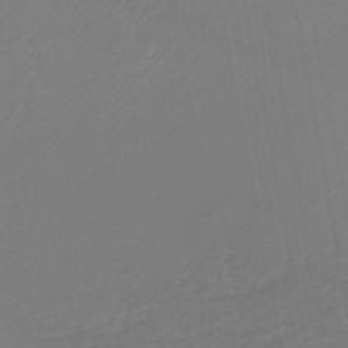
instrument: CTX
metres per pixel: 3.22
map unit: lHb
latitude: -46.2361
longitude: 74.3118
